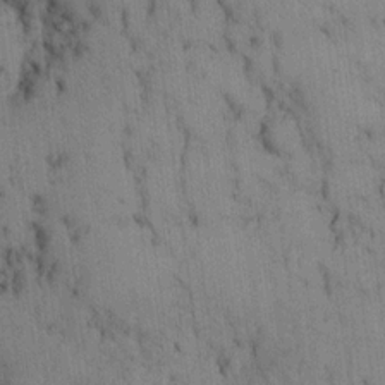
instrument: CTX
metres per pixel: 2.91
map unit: eHh
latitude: 14.8758
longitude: -63.1403
